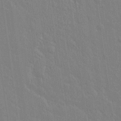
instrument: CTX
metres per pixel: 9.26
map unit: lAvf
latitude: 14.5168
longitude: -127.0459
